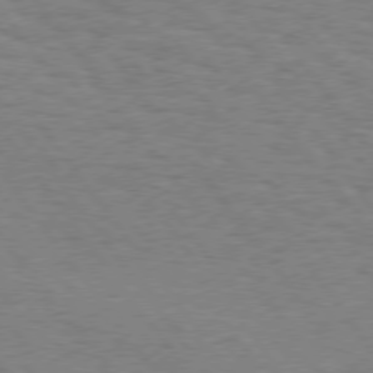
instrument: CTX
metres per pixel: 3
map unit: Hpe
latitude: 74.9514
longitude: -150.8380
